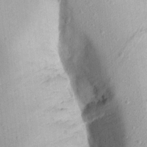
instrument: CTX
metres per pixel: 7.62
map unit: Aa
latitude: 18.3656
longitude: -143.1592
